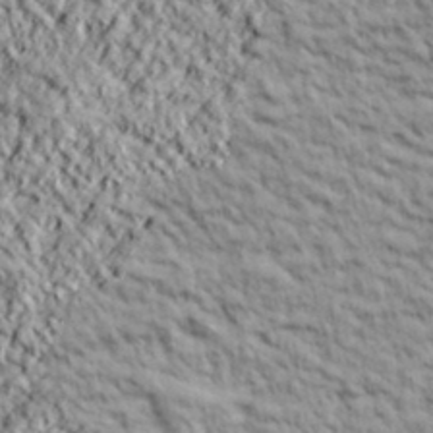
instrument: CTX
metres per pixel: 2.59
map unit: lHvf
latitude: 39.1970
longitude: -89.6694
